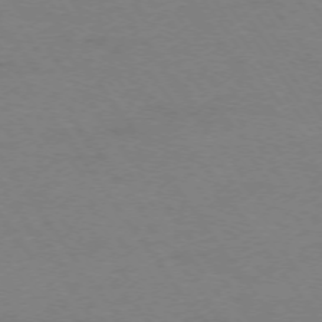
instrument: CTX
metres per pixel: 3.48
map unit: Ap
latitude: -74.2173
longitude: -79.5749
